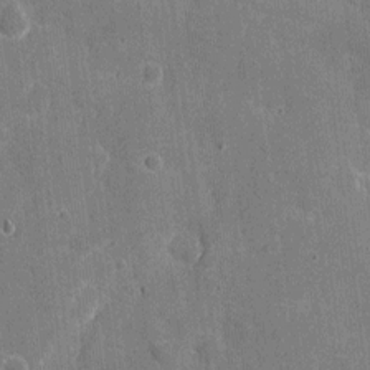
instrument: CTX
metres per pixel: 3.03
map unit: eHh
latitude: 5.9150
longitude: -67.9150
